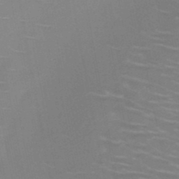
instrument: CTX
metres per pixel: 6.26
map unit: HNb
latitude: -46.9541
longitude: -46.9703
